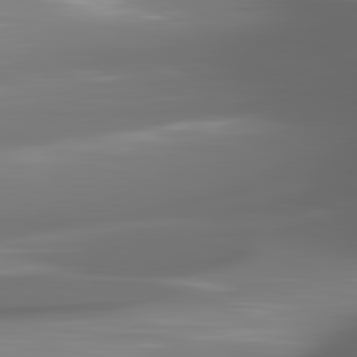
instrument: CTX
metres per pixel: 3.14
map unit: lApd
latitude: 82.1199
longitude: -149.3671
